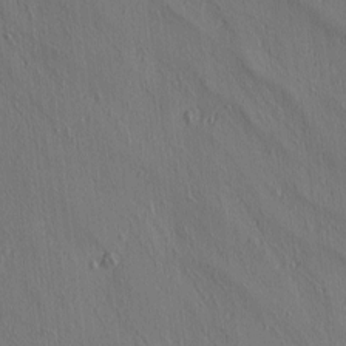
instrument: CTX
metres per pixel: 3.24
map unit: lAa
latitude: 4.6679
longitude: -112.7435
